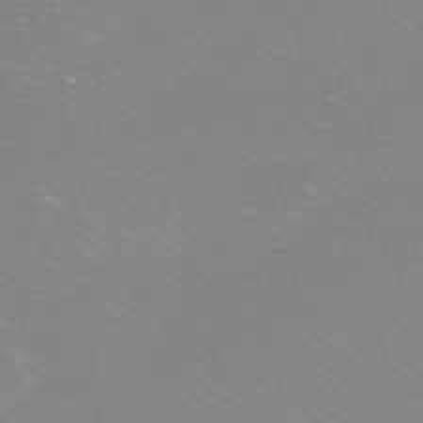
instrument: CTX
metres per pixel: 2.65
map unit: Htu
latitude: -13.1620
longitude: -46.9514
